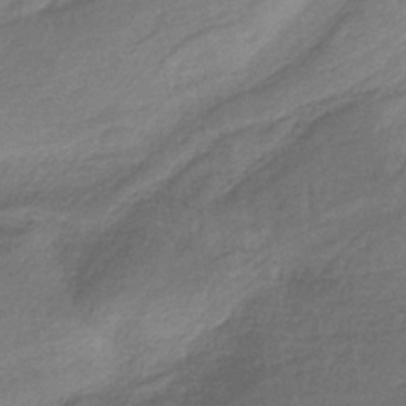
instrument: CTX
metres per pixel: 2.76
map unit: HNb
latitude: -35.3321
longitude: 59.3698
